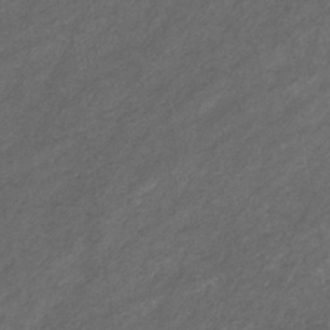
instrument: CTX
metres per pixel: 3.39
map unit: eHb
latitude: -32.0094
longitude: 70.7085
